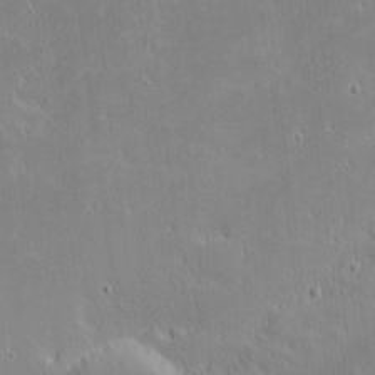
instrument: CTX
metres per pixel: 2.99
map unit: eHh
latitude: -2.4062
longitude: -84.9703
